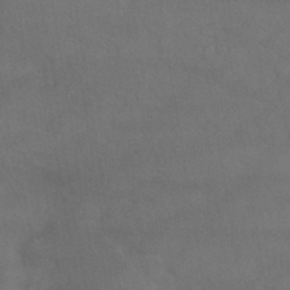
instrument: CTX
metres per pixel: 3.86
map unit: HNb
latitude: -45.1053
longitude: -37.0837
